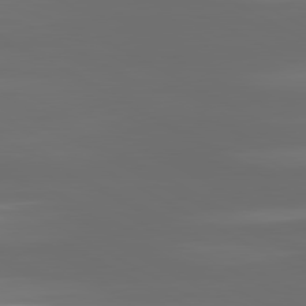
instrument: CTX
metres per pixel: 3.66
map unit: lApd
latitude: 80.8380
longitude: -138.1389
